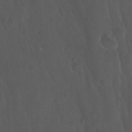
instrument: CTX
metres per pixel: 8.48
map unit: Nhu
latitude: 22.6490
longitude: -65.9528
